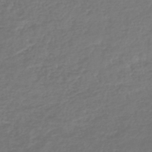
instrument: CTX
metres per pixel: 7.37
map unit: lHb
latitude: -43.5210
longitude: 69.9367
